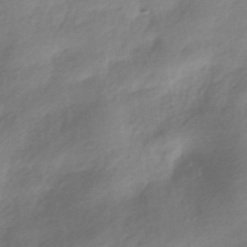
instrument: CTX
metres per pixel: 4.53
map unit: HNhu
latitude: -40.7085
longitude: 92.6329
